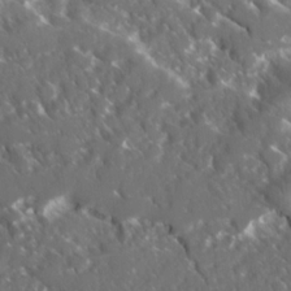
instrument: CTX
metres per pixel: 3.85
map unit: Ave
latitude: 17.6127
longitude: -130.3657
